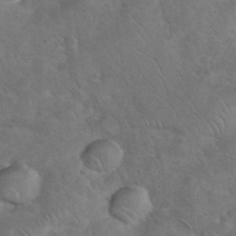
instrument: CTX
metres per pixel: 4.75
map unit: eHh
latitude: 36.4979
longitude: -66.1577
